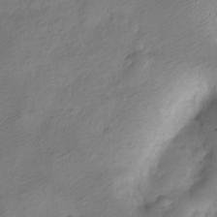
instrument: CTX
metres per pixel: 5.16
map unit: Nve
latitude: -24.5763
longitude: 106.1228
